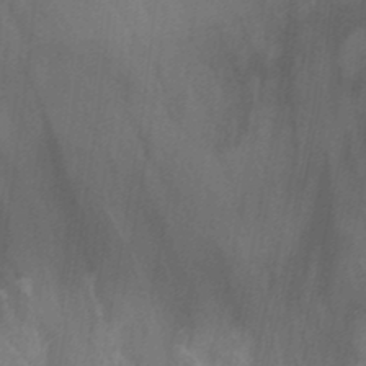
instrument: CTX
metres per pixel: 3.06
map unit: Nhu
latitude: -12.4062
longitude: -66.4223
